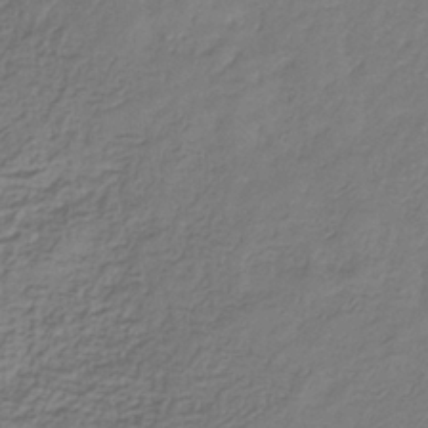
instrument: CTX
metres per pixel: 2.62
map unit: eHb
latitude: -30.4629
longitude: 71.4643
